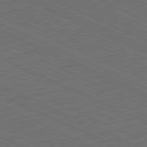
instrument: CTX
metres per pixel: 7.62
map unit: Hpe
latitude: -81.9745
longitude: 18.5196
